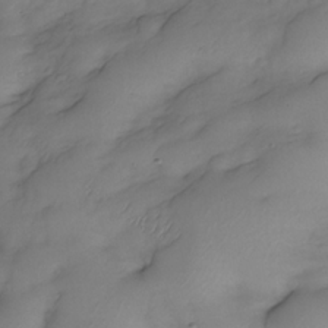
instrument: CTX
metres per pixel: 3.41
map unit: Nhe
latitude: -33.6722
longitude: -142.8191
